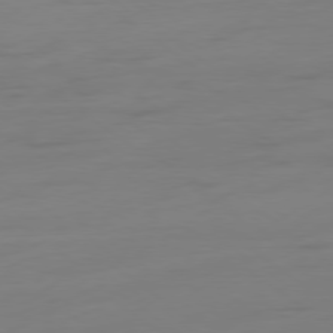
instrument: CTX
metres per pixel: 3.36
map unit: Ap
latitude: -79.1053
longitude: -65.8016
